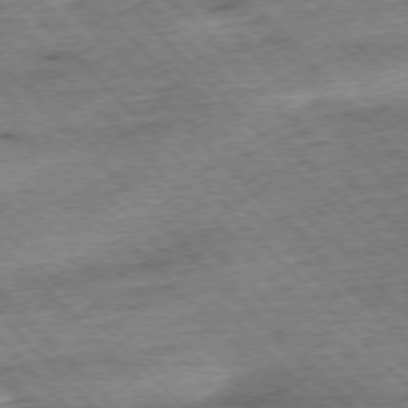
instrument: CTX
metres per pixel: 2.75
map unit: Hpe
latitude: -76.7274
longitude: -15.7450
